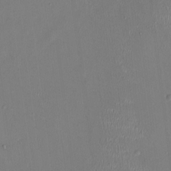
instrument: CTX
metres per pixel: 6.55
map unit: HNhu
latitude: 0.3089
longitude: -4.8758
